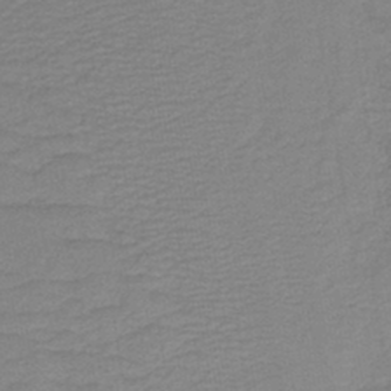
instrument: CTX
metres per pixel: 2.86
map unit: lHb
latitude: -41.5021
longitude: 53.4454
